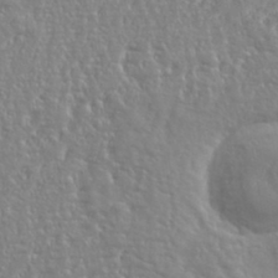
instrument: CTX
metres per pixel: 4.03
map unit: eHh
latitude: 34.7624
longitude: -134.4979
